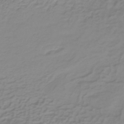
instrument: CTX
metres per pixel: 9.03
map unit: lHb
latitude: -36.9352
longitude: 61.7667
